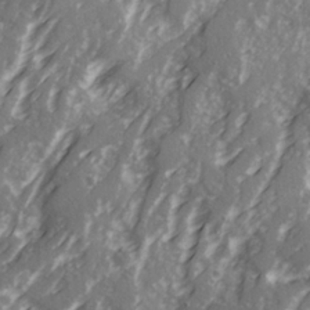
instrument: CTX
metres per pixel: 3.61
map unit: Ave
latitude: 21.1026
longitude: -131.4238
